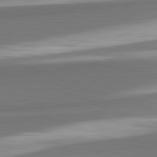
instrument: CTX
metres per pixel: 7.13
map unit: lApd
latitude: 82.4790
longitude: 152.4062
